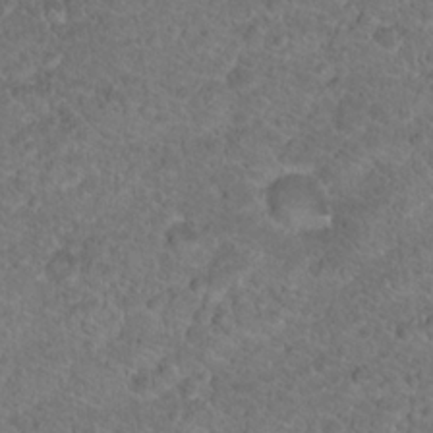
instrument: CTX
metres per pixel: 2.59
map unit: Hto
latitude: 17.8017
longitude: -37.3482
